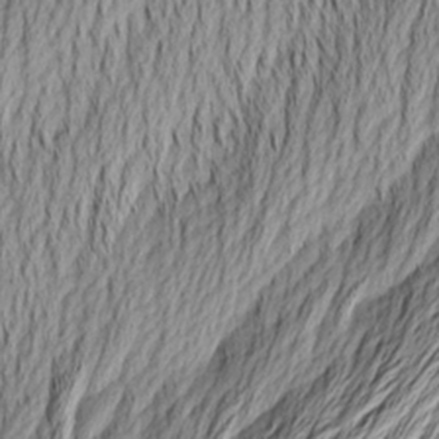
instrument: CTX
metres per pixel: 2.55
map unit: Nhu
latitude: -4.0850
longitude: -151.3481
